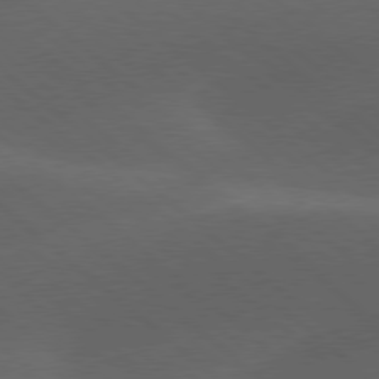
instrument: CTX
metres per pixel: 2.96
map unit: lApd
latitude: 78.2145
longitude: -52.4412
